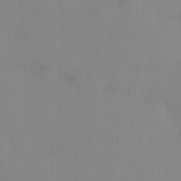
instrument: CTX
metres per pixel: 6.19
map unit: Ht
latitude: -15.2754
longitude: -55.9717
